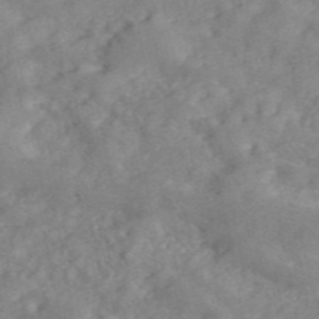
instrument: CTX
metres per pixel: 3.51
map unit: ANa
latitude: 46.1578
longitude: 24.5196
